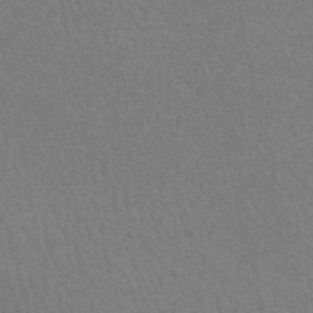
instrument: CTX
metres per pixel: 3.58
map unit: HNhu
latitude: -47.5210
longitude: 99.8611
